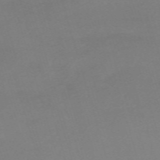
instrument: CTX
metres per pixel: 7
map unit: eHh
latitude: -62.3495
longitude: 48.8597
